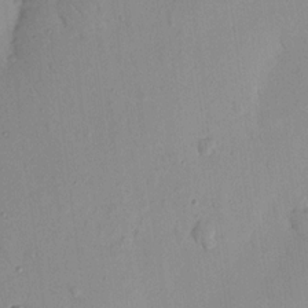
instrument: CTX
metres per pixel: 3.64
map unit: Nhu
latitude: 15.8962
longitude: -78.7058
